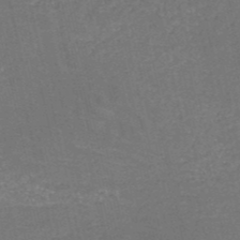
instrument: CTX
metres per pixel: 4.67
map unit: HNb
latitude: -50.9920
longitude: -49.1214
